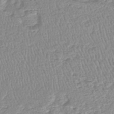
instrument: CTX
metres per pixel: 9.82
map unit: lHb
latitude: -44.8408
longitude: 78.3684
